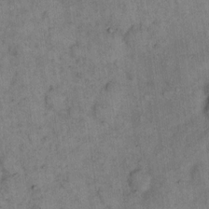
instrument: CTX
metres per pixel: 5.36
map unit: eHh
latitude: 15.9906
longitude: -64.7624
